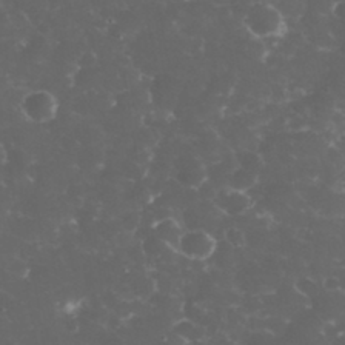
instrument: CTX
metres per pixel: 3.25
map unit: eHh
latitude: 33.1592
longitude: -62.9703
